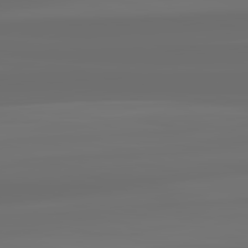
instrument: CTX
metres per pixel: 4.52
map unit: lApd
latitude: 82.4223
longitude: -165.1025
